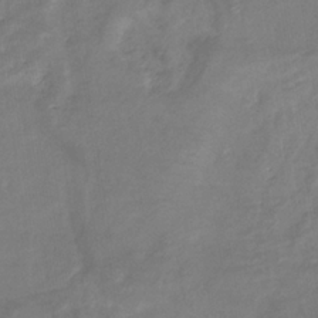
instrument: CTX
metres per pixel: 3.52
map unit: eHb
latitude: -33.3510
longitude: 72.3684
